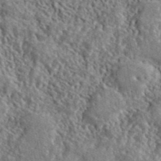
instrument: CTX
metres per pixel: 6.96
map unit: ANa
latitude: 41.3670
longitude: -86.6112
